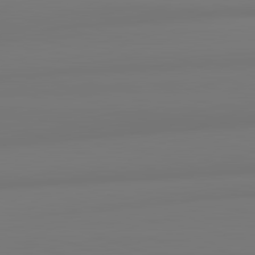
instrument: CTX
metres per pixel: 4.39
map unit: lApd
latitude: 82.3089
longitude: 174.7463
